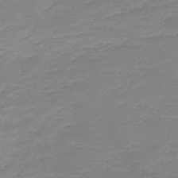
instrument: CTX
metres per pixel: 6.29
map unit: HNb
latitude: -49.7100
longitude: -41.9906
